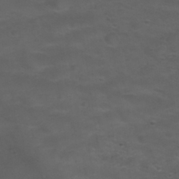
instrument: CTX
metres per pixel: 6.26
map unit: Nhu
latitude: 29.0458
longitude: -50.4034
